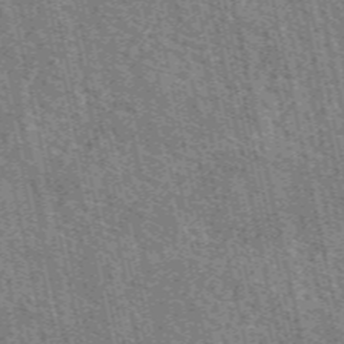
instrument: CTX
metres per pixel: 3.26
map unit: eAb
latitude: 51.4237
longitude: 114.2172
